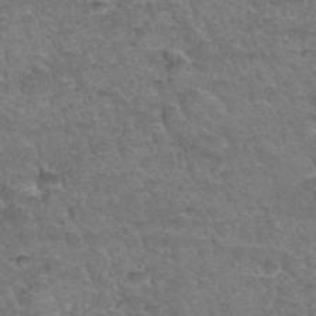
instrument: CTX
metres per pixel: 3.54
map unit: Hto
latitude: 35.1403
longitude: -47.0081
